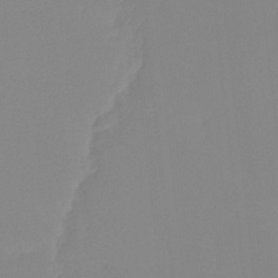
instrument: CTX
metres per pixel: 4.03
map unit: Ht
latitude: -14.0283
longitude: -51.0647
